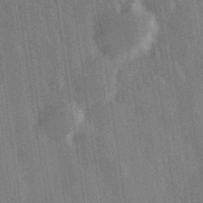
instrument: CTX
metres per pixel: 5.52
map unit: Hve
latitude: 28.0633
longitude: 147.1809
